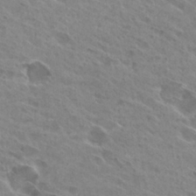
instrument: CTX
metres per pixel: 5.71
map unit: Hto
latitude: 26.2712
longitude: -40.4601
